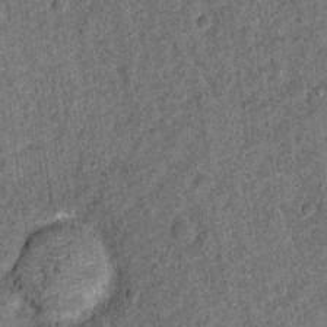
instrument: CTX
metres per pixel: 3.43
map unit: Ht
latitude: 9.4993
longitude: -38.6868
